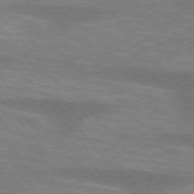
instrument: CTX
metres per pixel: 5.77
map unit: lApd
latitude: 75.2915
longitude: -58.4790
